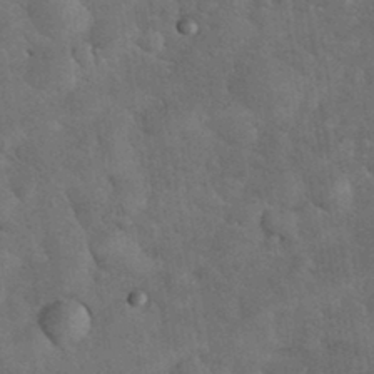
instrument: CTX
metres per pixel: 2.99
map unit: eHh
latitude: 33.9150
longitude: -68.0822
